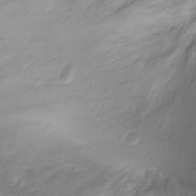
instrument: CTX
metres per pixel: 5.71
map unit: Ht
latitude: -1.5588
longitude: -18.6112
